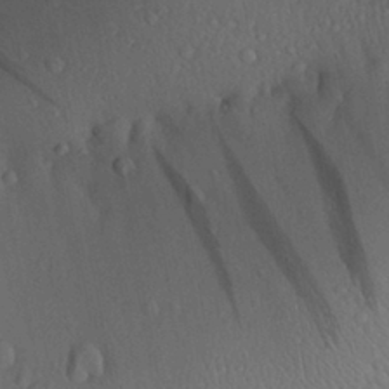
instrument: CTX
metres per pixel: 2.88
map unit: Aa
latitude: 26.8758
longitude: -136.4034
